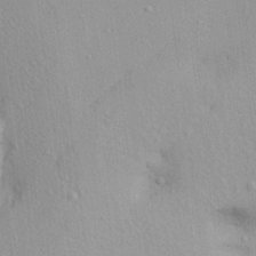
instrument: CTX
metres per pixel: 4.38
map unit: Aa
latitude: 21.0081
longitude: -144.4412
